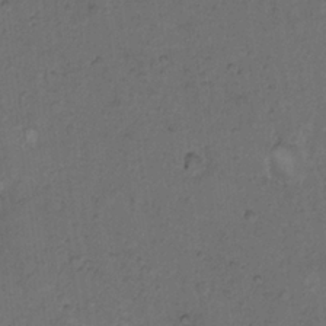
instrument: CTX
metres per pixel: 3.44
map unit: Hto
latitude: 9.1970
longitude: -60.2522
